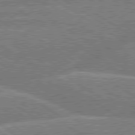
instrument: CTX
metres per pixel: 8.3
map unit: lApd
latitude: 79.7072
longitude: -158.3656
